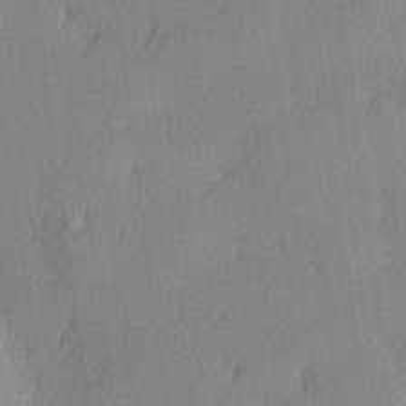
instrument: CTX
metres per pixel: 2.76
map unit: lHvf
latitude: 22.4034
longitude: 140.5574
